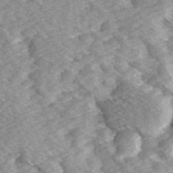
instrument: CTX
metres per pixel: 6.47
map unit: Ave
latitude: 14.4601
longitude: -104.2145
